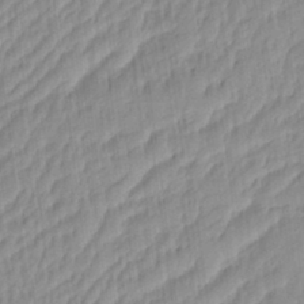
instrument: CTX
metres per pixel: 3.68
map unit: eHh
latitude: -4.1983
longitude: 15.2187
